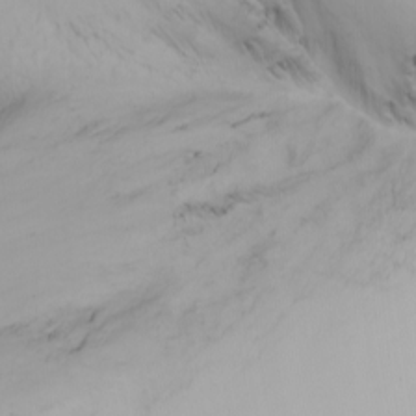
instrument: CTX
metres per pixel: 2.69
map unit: Nhu
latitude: -4.8408
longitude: -69.9528
